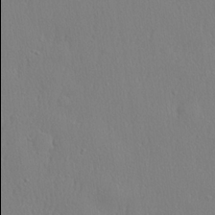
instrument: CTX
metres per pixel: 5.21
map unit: lHvf
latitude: 20.9325
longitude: 142.0094
